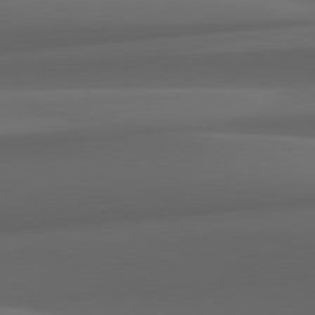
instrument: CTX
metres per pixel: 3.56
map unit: lApd
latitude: 82.3278
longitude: 143.8422
